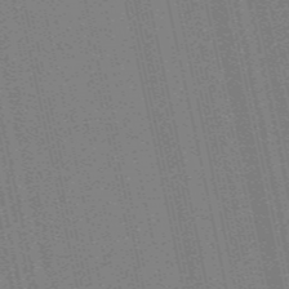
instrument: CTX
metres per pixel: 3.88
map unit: HNb
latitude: -47.6533
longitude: 59.1053
